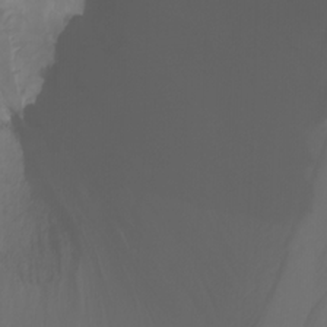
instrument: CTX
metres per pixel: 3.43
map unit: Nhu
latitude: -10.2928
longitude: -69.1781
